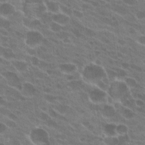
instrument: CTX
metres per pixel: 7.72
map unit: Hto
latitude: 22.4412
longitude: -38.6679
